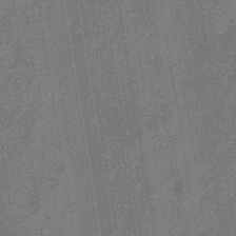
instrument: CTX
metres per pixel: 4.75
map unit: eHb
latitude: -35.8800
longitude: 80.8030
